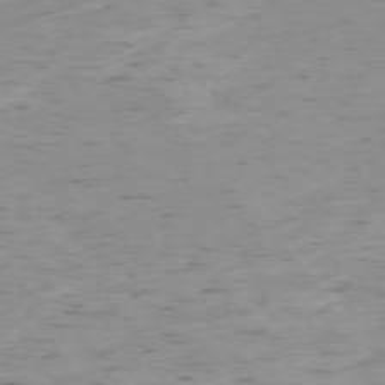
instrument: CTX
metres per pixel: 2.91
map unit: Ap
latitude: -74.9920
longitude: -79.5182
